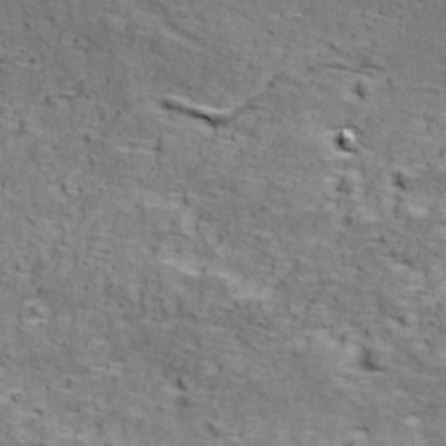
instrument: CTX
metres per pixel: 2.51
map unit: Ave
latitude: 18.3278
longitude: -134.1011
